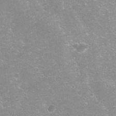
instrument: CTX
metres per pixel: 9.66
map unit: Nhu
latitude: 7.9906
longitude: -21.4993
